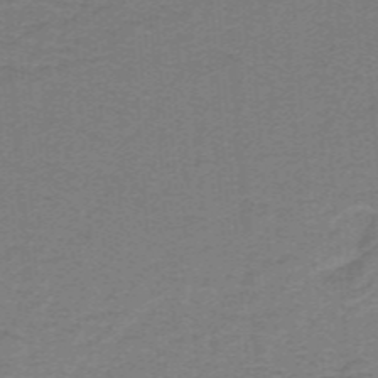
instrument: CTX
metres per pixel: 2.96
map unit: lHb
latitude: -41.4076
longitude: 54.3495
